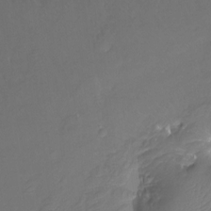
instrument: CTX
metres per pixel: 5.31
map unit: Htu
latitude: -13.7478
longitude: -47.3293
